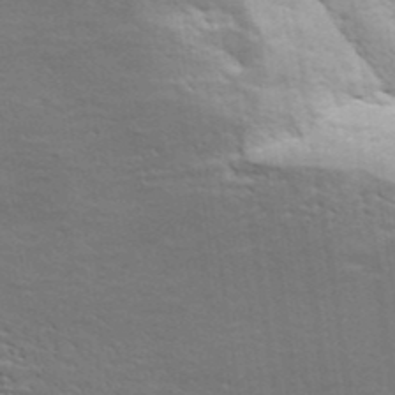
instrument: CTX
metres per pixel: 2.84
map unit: ANa
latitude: 41.0269
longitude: 30.3306
